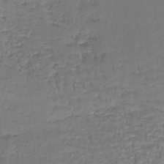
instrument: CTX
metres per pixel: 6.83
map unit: lHb
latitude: -43.2564
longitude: 59.1431
